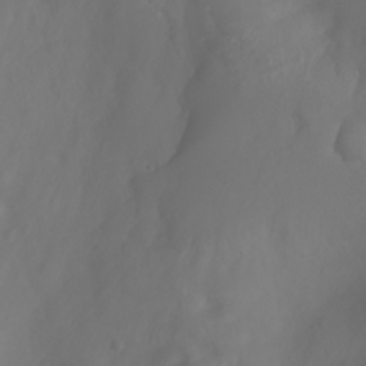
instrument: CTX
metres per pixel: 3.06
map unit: Htu
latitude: -4.6707
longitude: 138.1795
